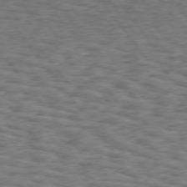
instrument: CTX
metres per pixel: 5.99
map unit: Hpe
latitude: 75.3104
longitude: -134.6112
